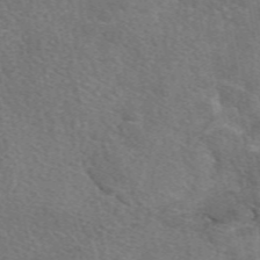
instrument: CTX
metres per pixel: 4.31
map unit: eAb
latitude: 50.1388
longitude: 110.6707
